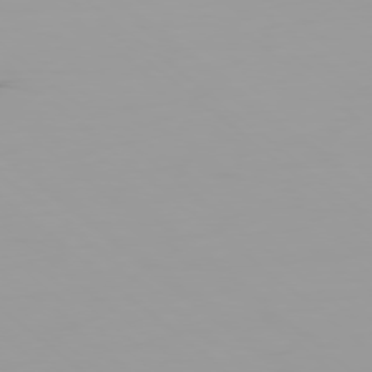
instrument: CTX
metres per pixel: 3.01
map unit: Ap
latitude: -79.1242
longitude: -71.6505
